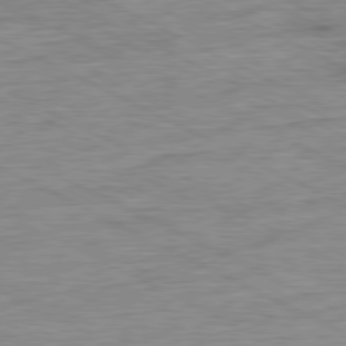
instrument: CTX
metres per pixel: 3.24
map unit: Ap
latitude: -80.9353
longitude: -76.2144
